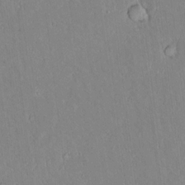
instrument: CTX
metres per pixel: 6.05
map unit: lAvf
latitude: 8.4223
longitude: 168.1983
